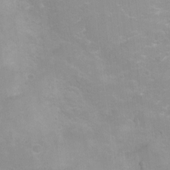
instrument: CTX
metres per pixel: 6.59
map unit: Nhu
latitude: 4.1956
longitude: -16.8380
